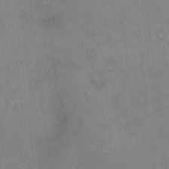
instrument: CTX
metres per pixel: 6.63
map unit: eHh
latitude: -9.8422
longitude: -67.8772
